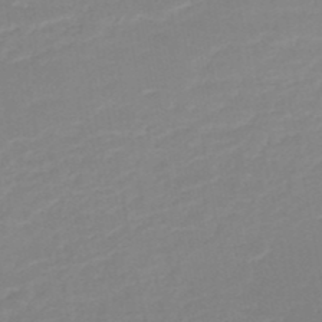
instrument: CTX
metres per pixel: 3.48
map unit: HNb
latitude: -49.1242
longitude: -44.4412
